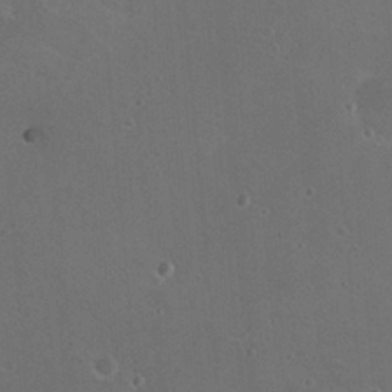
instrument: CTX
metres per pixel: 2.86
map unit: Nhu
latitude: 17.6127
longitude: -30.6113
